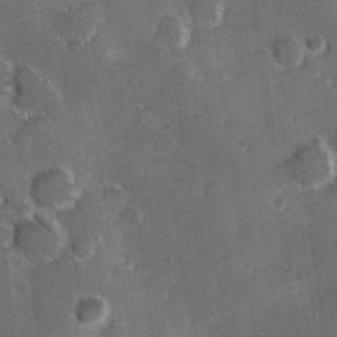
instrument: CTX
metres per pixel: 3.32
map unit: Hve
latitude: 24.1766
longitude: 146.7463
